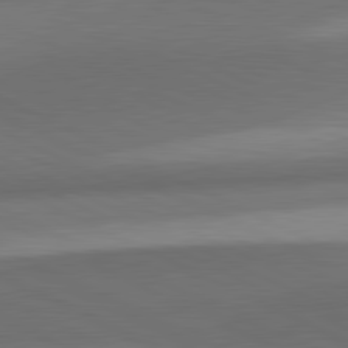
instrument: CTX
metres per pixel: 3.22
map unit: lApd
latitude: 81.4048
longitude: 139.5210
